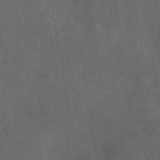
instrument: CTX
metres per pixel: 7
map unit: eAb
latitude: 45.5560
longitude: 123.9367
